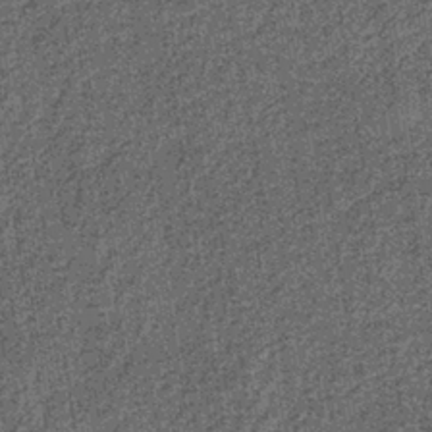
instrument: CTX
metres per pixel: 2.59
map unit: lHb
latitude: -39.7477
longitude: 64.3118
